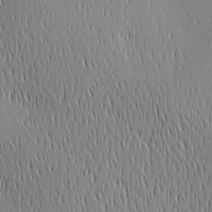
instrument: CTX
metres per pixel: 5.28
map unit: Ave
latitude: 2.7435
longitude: -114.3089
